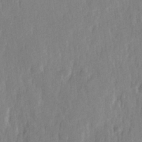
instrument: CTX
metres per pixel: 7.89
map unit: Hve
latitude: 25.2725
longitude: 144.0094
